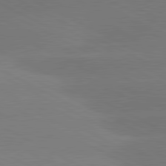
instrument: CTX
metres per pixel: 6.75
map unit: lApd
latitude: 81.1592
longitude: -153.7261
